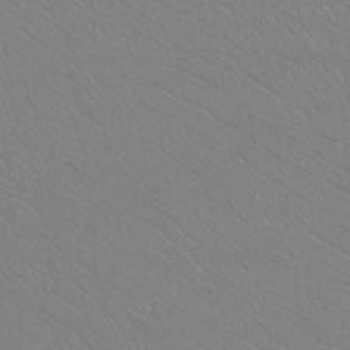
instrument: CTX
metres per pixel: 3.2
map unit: Htu
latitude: -12.0850
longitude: -72.3846
